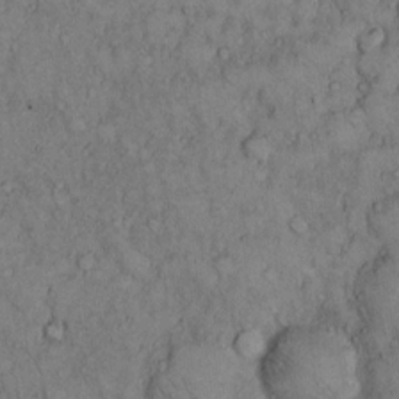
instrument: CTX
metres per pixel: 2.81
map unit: Hto
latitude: 11.0836
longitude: -59.9717
